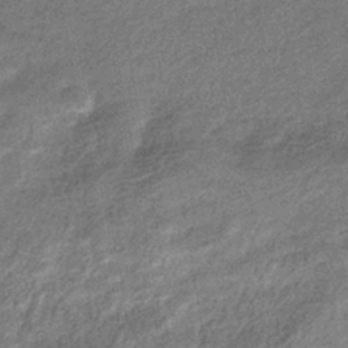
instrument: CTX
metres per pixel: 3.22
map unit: eHb
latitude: -39.1431
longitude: 80.9542
